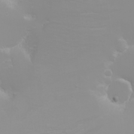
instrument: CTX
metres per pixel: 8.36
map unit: eHh
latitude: -6.5762
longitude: -79.6694
